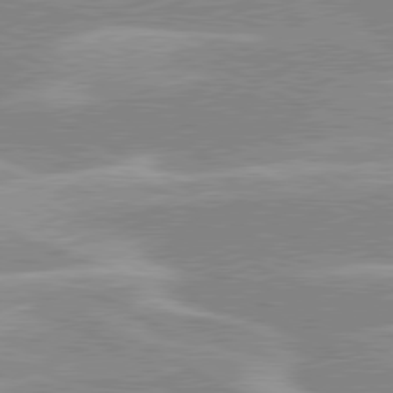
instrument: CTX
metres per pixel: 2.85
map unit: lApd
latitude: 80.2522
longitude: -124.9891
